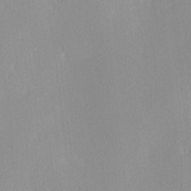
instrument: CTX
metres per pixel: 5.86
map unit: Ave
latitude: 3.5371
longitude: -113.1025
